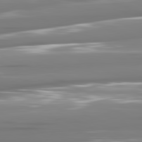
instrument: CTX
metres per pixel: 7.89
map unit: lApd
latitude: 81.3482
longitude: -141.8205
